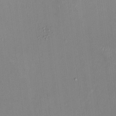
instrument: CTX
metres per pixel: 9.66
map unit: HNhu
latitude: 0.1011
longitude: -4.9892
